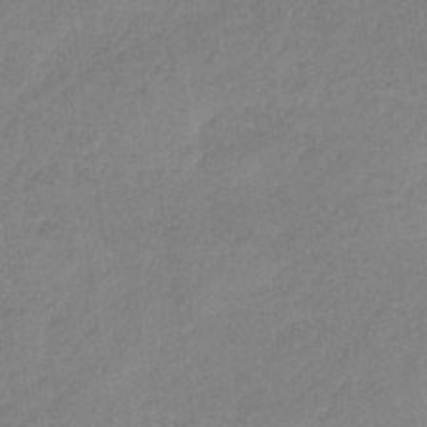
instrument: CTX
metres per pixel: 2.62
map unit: HNb
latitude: -34.2739
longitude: 59.1431
